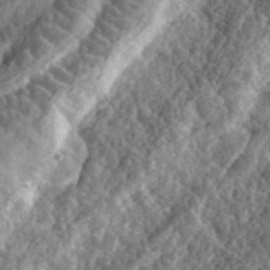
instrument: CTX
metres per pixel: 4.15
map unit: eHh
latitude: 35.5371
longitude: -79.7450
